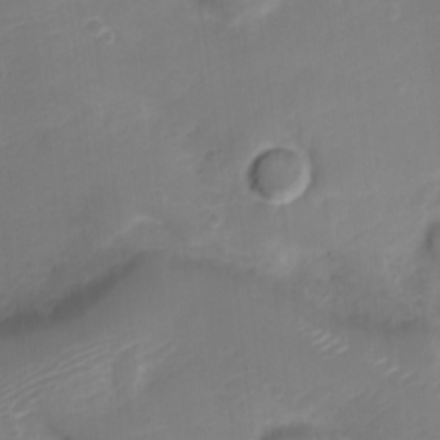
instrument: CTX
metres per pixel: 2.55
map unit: Nve
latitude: -21.2376
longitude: 106.4818
